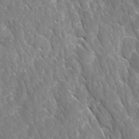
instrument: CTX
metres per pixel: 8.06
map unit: Ave
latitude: -10.8030
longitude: -119.4237
